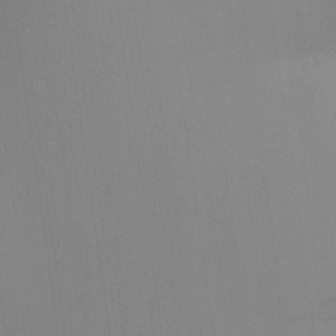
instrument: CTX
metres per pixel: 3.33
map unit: Aa
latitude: 25.2348
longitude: -145.4993
